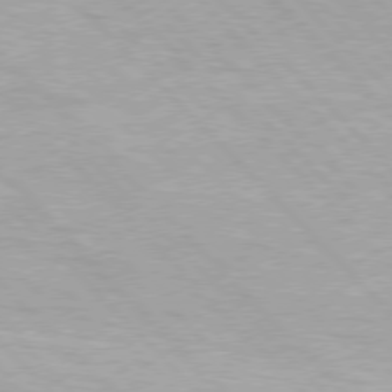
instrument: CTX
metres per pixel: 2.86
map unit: Hpe
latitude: 76.5356
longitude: -156.2900
